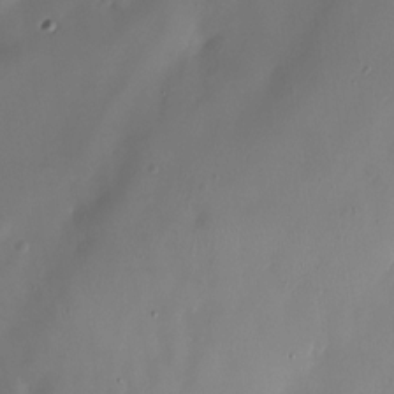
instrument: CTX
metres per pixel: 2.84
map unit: HNhu
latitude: -24.0661
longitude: 51.0675
